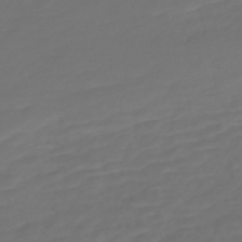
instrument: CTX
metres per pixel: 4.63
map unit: Nve
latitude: -58.8974
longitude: 57.8233
